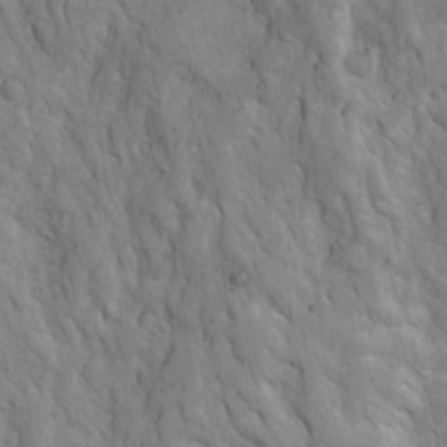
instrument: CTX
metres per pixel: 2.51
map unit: Ave
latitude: 23.2348
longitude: -134.7246
